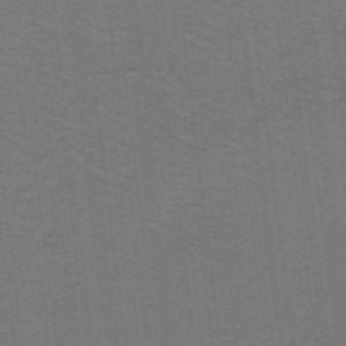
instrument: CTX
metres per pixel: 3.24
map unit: lHb
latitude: -42.3684
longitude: 54.2929
